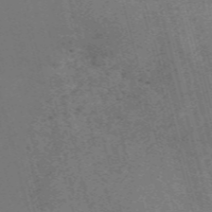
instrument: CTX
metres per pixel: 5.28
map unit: Nve
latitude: -59.5021
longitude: 63.6344
